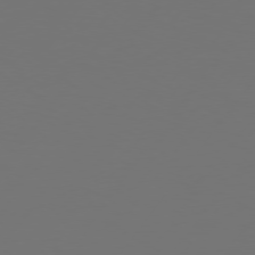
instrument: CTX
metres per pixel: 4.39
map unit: Hpe
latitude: 75.0836
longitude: -130.2334
